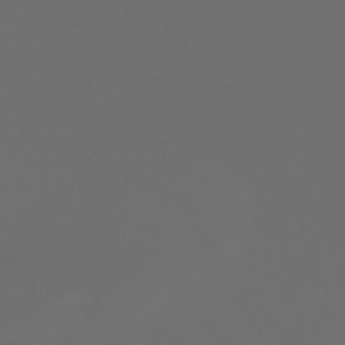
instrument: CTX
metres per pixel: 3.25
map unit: HNhu
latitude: -39.9178
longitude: 100.5006
